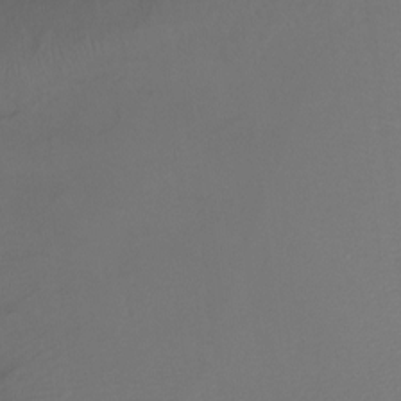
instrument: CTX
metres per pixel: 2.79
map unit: Ht
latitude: -6.3117
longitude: -34.3656
